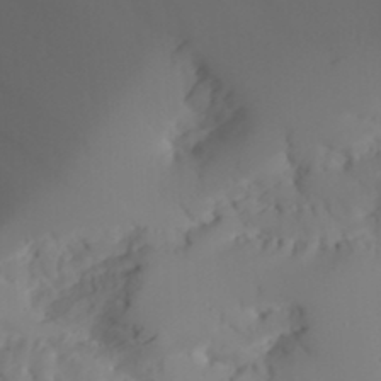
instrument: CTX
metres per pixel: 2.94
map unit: Aa
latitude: 24.7813
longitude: -131.6883
